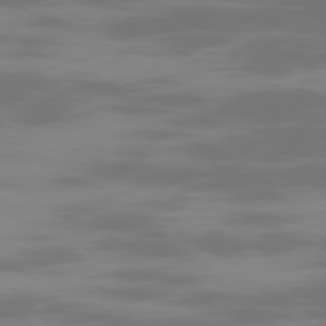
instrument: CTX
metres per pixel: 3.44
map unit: Ap
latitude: -79.0864
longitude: -70.1956
